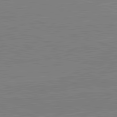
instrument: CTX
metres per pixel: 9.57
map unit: lApd
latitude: 82.2522
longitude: -159.3293
